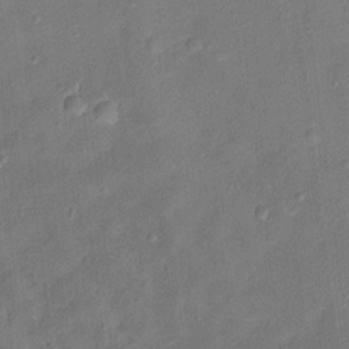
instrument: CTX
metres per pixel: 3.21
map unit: Ht
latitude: 12.8947
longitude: -38.8947
